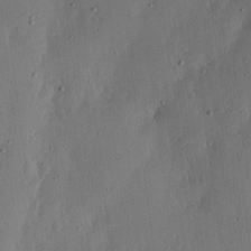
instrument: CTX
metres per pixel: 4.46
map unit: lHvf
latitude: 19.5749
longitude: -115.5749
